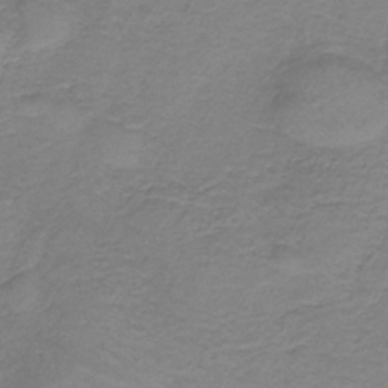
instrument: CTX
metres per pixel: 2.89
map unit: HNb
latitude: -35.8233
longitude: 53.4832
